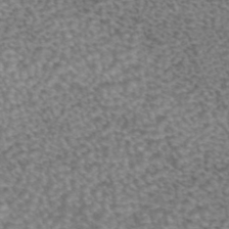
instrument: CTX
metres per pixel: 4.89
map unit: eAb
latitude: 44.6868
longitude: 104.6329
